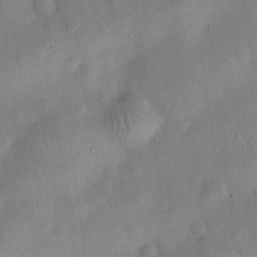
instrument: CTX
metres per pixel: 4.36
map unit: eHh
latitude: 25.4426
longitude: -68.9136
